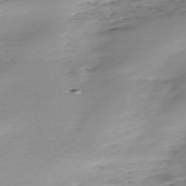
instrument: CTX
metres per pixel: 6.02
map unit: Nhu
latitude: -67.7666
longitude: 39.7100
